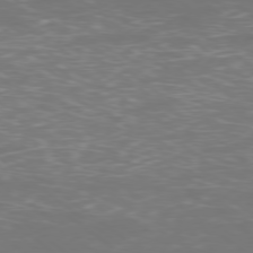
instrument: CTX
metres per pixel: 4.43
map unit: Ap
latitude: -78.8030
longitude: -62.2334
